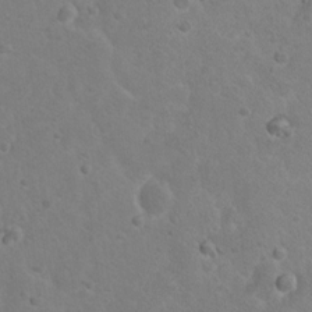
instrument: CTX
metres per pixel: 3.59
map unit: Nhu
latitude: 9.3104
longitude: -23.0080
